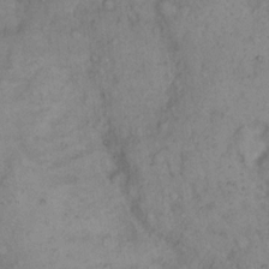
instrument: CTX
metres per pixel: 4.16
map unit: eHh
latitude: 16.1200
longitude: -63.8773
